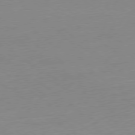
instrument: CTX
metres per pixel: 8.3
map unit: Ap
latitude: -79.4832
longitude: -56.1577
